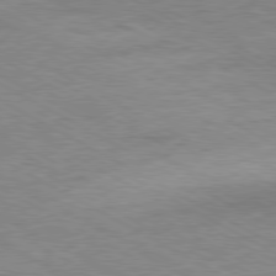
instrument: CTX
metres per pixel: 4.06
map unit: Ap
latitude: -80.8408
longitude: -87.0080
